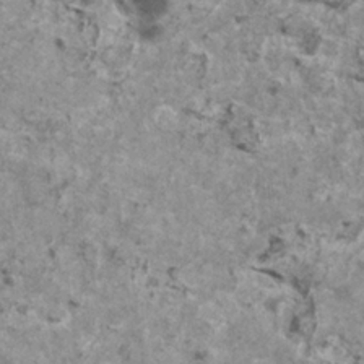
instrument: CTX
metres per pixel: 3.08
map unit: HNhu
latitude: 1.8394
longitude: 4.5573
